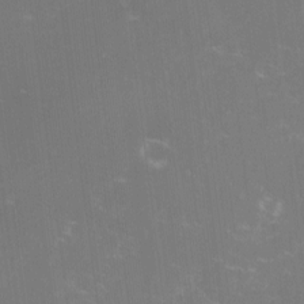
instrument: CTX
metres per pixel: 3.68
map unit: lHvf
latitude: -14.2551
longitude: -100.8758
